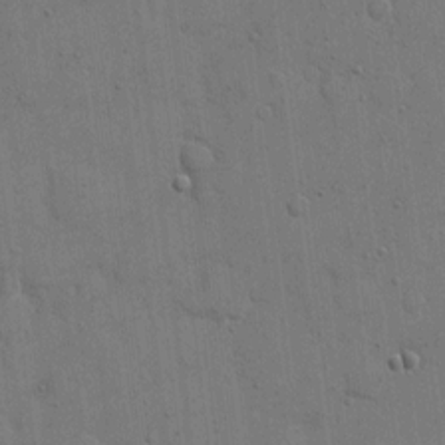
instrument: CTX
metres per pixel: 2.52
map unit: eHh
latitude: 9.1214
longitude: -67.8583
